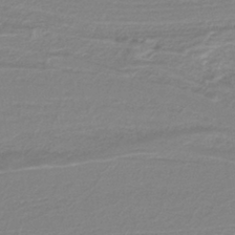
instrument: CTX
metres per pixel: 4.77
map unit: lHb
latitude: -40.5385
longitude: 51.7855
